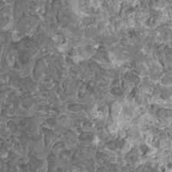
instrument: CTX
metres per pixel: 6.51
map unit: HNhu
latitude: 0.7057
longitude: 6.2172
